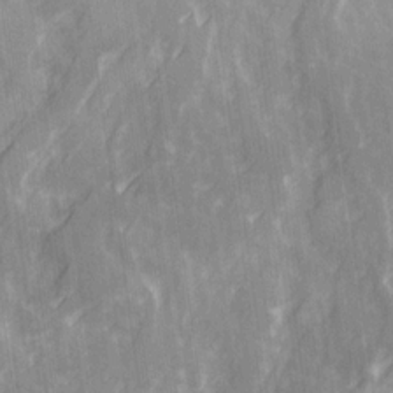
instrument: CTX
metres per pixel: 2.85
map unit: Ave
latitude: 20.4412
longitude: -132.0255
